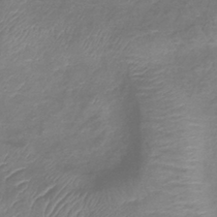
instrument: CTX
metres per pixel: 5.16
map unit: lHb
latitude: -41.5021
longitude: 78.7652
